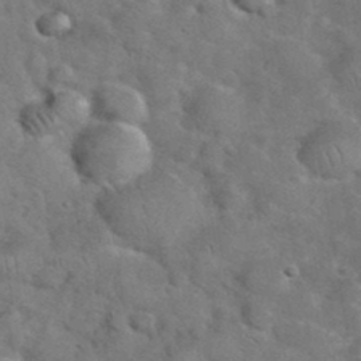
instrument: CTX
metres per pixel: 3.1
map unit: eHh
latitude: 37.4616
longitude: -64.1200
